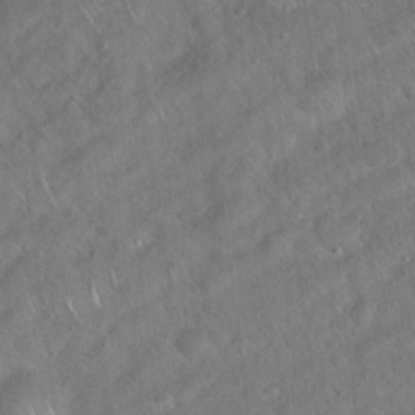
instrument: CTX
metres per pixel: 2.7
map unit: Hto
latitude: 17.9528
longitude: -52.6491
